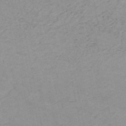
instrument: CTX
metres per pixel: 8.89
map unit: HNb
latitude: -51.5399
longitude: -52.0255
